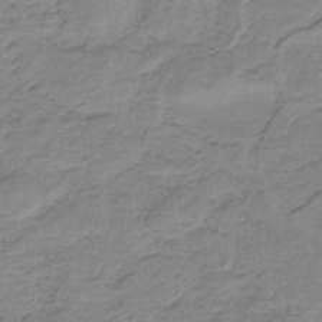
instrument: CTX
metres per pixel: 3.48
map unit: HNb
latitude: -33.7100
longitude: 60.1984
